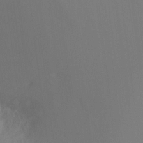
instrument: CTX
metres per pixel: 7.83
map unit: Ht
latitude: -16.2362
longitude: -50.0444
